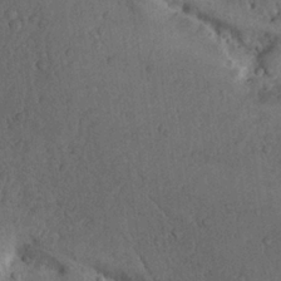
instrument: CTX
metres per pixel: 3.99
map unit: Nhu
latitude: 22.2900
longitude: -71.4804
